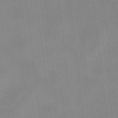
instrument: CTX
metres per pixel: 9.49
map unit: HNhu
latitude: 8.8569
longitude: 9.5777
